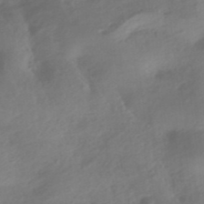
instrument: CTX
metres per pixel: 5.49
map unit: HNhu
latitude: -41.3132
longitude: 92.8219
